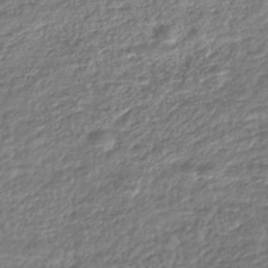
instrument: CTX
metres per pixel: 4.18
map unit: lHb
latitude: -43.6343
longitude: 68.6518
